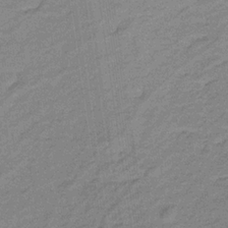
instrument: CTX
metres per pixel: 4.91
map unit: eHb
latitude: -32.2740
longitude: 66.9164
